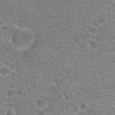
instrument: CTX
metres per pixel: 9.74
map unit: Hto
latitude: 20.1011
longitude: -42.8191
